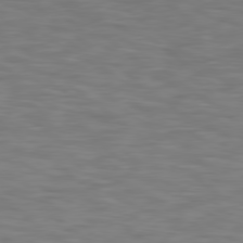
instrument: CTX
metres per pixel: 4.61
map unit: Hpe
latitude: 78.3656
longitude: 175.5966
